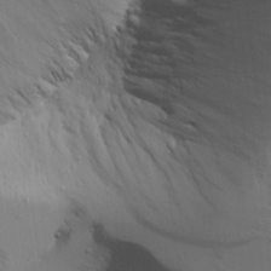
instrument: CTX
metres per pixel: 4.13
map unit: lAvf
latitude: 16.1578
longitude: -126.4979
